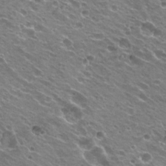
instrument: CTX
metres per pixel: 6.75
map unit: Hto
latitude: 23.1403
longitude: -31.7639
